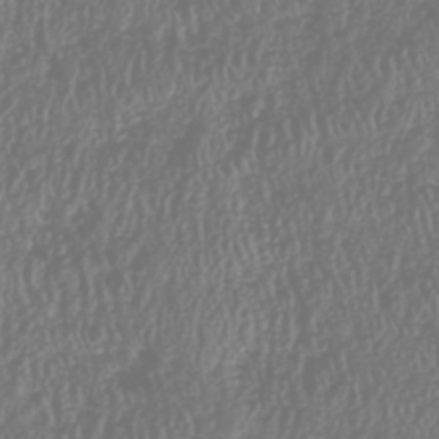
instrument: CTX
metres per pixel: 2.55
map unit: HNhu
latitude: -47.3887
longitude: 28.8975
